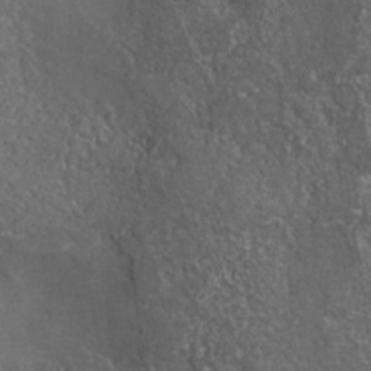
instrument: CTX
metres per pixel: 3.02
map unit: Nhu
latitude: -37.9178
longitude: -80.2333
